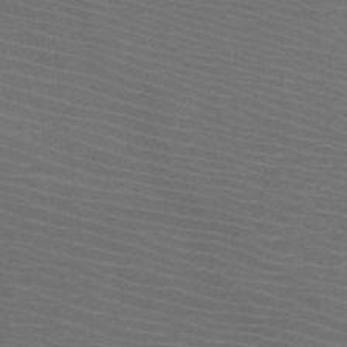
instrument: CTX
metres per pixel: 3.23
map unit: HNb
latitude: -48.9353
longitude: -45.3859
